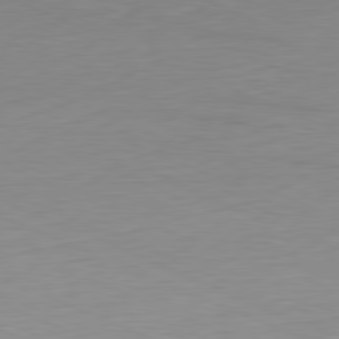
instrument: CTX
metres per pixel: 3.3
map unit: Ap
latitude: -81.4833
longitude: -59.1214
